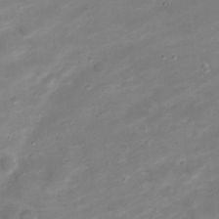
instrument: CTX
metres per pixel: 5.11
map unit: Nve
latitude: -20.7085
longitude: 104.7652
